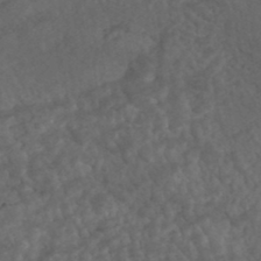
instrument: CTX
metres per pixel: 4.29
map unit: HNhu
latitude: -45.7478
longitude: 106.6708
